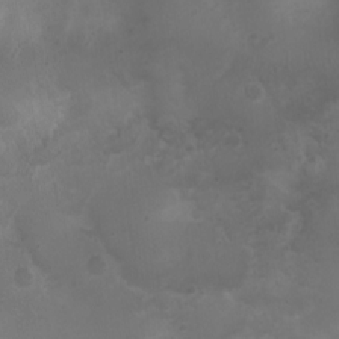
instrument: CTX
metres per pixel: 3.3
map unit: Nhu
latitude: 2.6679
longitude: -14.9892
